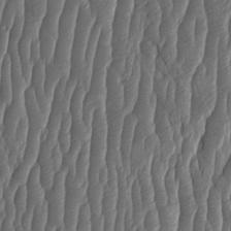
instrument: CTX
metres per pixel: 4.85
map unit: HNhu
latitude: -1.3699
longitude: 13.5966
